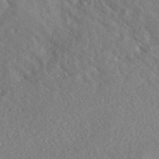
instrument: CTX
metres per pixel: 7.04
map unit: ANa
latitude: 40.8002
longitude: 18.5385
